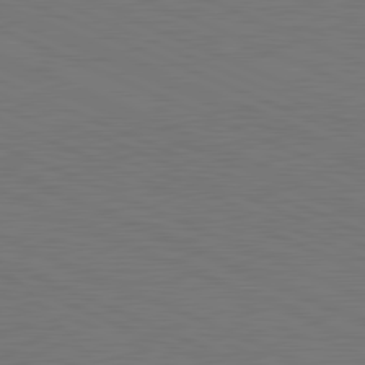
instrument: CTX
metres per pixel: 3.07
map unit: lApd
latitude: 81.7639
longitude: 149.2754
